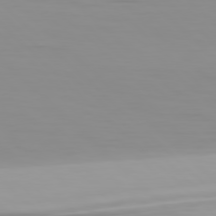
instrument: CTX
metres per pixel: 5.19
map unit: Hpe
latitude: 77.7449
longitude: -173.3292
